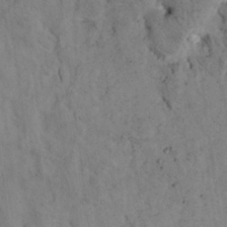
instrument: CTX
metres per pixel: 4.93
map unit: lHvf
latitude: 14.7058
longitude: 178.7274
